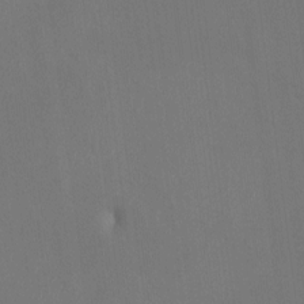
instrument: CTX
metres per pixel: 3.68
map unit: HNhu
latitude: 7.8205
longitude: 4.3495
